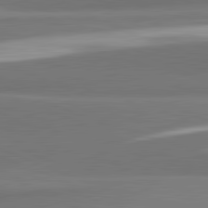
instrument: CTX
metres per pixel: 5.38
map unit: lApd
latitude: 82.2900
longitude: 153.6533
